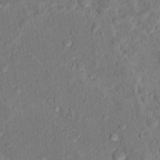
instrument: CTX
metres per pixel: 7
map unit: Hto
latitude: 15.4238
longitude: -30.8191
